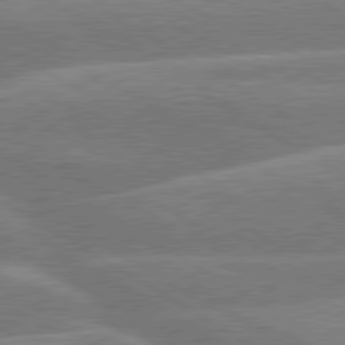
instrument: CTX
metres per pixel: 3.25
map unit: lApd
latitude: 79.9339
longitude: -133.5371
